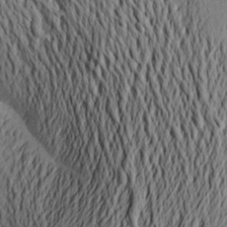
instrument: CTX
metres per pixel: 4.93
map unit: Aa
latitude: 24.2900
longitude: -150.2900
